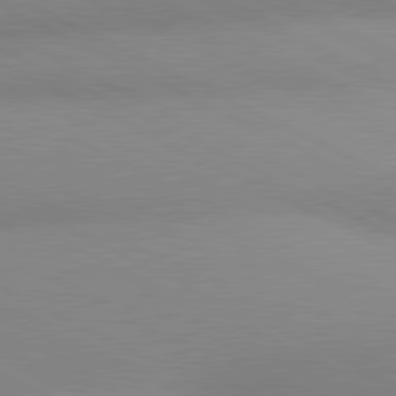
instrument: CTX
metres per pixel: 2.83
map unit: lApd
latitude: 80.8191
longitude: 134.0850
